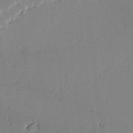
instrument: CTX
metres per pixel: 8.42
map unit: lAvf
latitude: -2.7841
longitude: -108.3278
